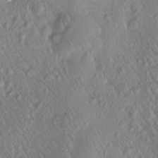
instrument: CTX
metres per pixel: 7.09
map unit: Htu
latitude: -1.1243
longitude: 171.7289
